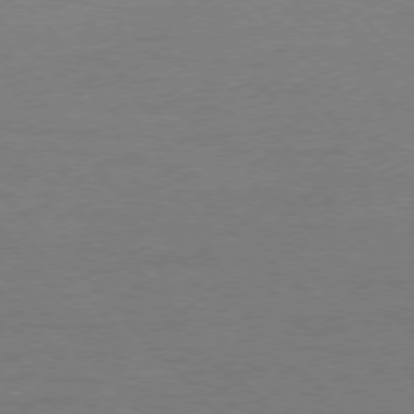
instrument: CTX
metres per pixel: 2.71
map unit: Ap
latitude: -77.5210
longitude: -95.6127
